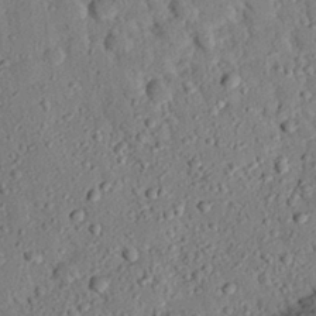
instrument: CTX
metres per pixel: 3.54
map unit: eHh
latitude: 26.1956
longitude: -79.0270
